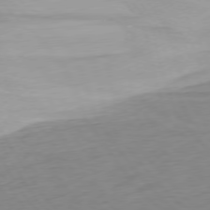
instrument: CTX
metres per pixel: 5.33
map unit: Ap
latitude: -76.7841
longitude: -76.1766
